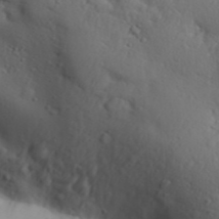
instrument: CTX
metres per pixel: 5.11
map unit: Aa
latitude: 31.4994
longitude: -146.1011
